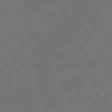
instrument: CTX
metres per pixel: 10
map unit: eHb
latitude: -47.8044
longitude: 87.5210
